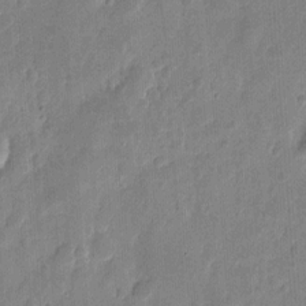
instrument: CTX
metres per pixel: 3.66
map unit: eHh
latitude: 7.7827
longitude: -73.4049
